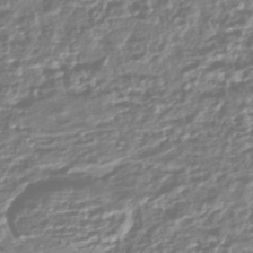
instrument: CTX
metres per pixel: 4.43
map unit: HNhu
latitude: -44.3306
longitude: 98.0850
